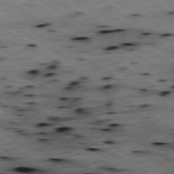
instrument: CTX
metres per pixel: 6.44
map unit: Hpe
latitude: -79.0486
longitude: -20.2712
